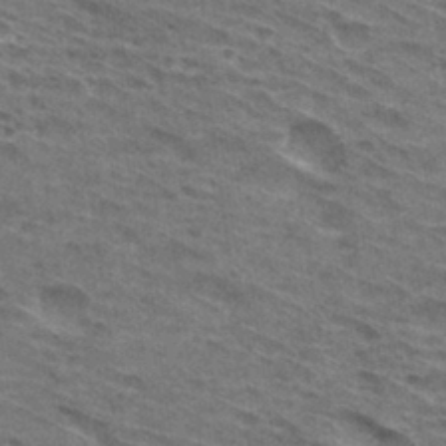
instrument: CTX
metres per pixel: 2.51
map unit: Hto
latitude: 31.3482
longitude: -46.6113
